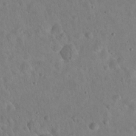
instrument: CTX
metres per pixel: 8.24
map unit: eHh
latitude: 24.7246
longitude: -66.8946
